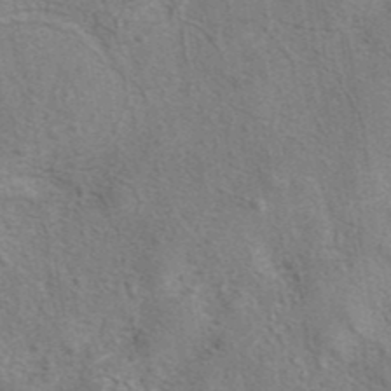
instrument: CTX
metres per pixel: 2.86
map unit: eAb
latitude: 41.2159
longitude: 107.5399
